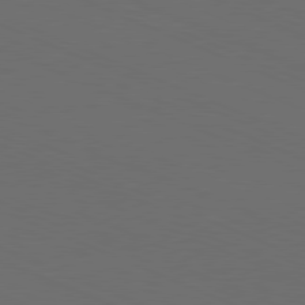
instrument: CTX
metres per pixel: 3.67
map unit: Hpe
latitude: -81.9178
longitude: 20.1794
